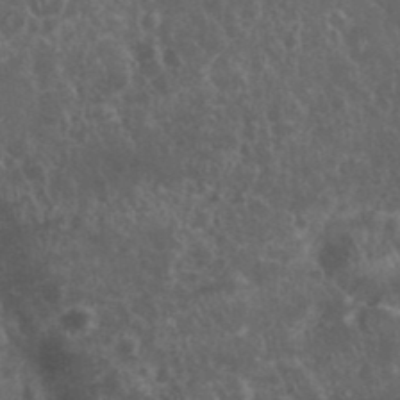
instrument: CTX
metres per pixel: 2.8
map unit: eHh
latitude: 34.4412
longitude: -62.1956
